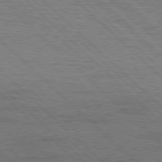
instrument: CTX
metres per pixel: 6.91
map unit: Hpe
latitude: 76.9702
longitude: -127.9717
